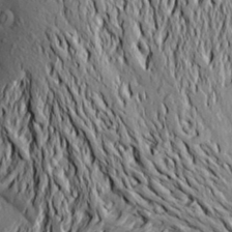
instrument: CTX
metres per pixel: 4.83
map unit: Aa
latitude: 19.7827
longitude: -149.9528
